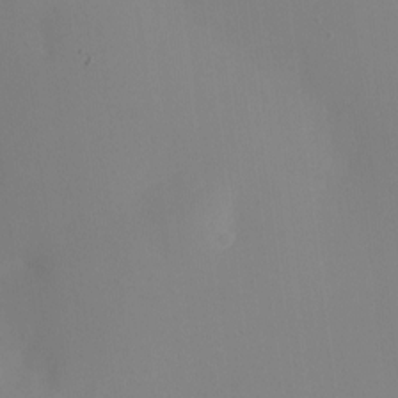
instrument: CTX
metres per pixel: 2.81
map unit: Ht
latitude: -6.2172
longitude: -20.3656
